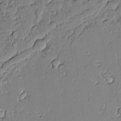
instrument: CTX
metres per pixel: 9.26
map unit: Aa
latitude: 11.0459
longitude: -129.1592
